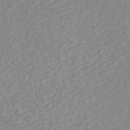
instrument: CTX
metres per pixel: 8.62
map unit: ANa
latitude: 45.1214
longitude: 22.5007
